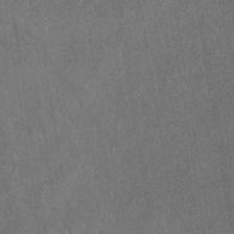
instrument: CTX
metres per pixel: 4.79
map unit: lHb
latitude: -38.4062
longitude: 74.0850
